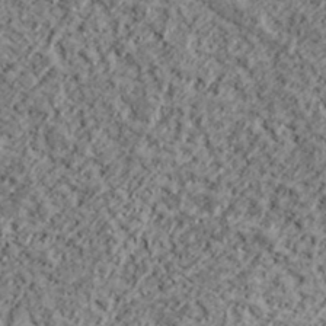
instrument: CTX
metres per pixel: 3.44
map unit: lHvf
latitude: 37.9528
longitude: -91.4615
